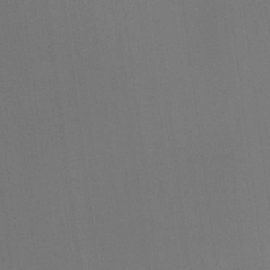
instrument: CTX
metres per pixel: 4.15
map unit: Hto
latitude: -11.1053
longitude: -38.0255
